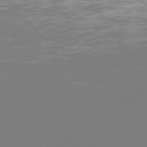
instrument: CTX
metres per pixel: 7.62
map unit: Hpe
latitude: 75.8017
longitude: -139.7072
